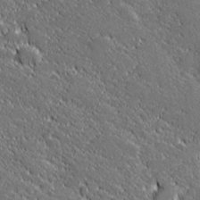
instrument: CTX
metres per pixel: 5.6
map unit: lHvf
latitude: 27.4804
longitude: 141.6911
